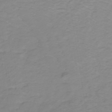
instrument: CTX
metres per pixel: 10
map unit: lHb
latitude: -31.5399
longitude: 65.8234
